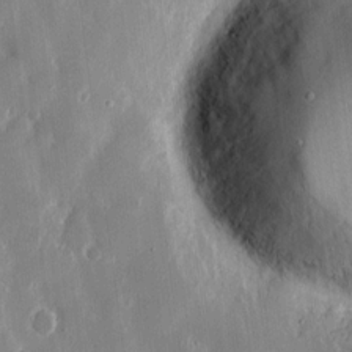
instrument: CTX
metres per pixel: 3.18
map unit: eHh
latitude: 12.7246
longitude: -70.0444
